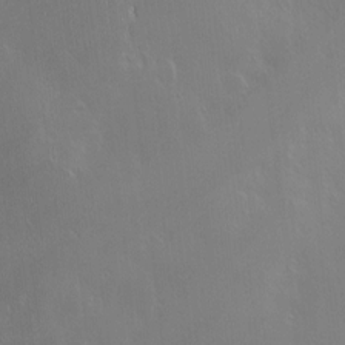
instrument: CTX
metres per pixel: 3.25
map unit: Nve
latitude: -9.8422
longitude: 173.5777
